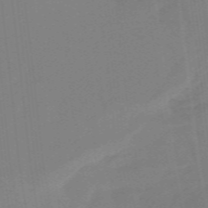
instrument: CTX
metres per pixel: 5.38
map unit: lHb
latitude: -48.6708
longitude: 83.9556
